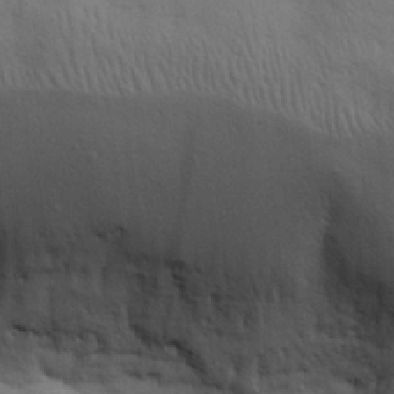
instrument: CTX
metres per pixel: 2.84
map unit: eHh
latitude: 26.1389
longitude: -74.8380
